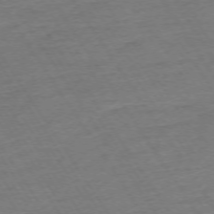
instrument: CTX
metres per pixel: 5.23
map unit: Ap
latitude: -73.7666
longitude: -84.3845
